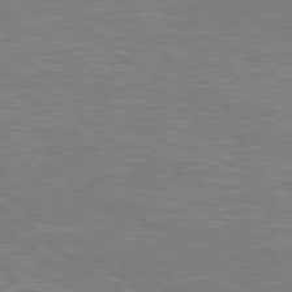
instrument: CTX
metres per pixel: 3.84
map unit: Hpe
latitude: 78.8002
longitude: -126.6680
